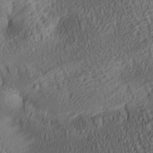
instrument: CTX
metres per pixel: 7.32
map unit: lAa
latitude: 5.6694
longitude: -116.8569
